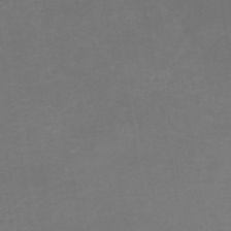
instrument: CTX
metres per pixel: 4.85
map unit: HNb
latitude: -49.3321
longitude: -46.1767
